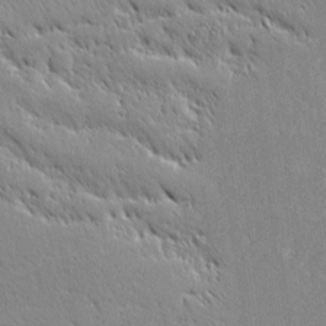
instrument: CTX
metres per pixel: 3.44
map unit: Ave
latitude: 20.8569
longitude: -136.9703
